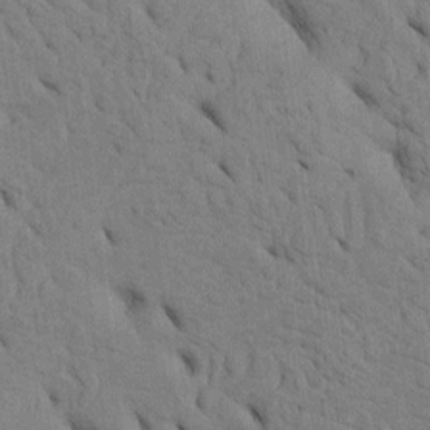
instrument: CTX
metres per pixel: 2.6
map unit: Htu
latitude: -3.9556
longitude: 152.5573
